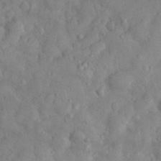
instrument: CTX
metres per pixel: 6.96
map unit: eHh
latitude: 31.1970
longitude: -70.7057
